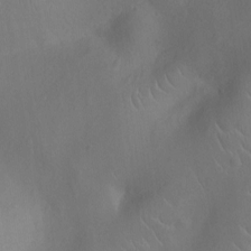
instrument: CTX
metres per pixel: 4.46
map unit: Ht
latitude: -9.8044
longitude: -21.5938
